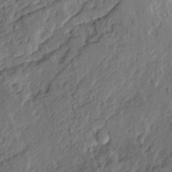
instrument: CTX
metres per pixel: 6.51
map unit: Ave
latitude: 14.9892
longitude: -136.8191
